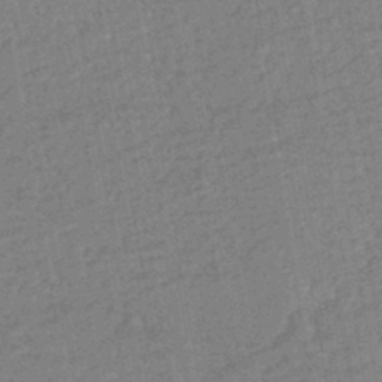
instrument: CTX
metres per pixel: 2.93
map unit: HNhu
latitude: -44.0472
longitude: 99.3509
